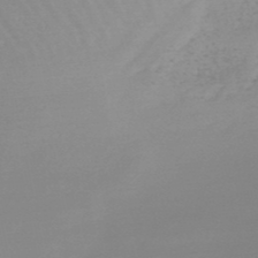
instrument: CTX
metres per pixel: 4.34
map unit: lHb
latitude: -48.7652
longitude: 66.8030
